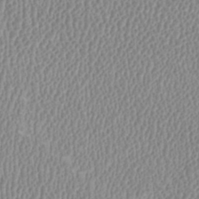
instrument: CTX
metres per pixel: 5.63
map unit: HNhu
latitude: -2.9730
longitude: -1.6694
